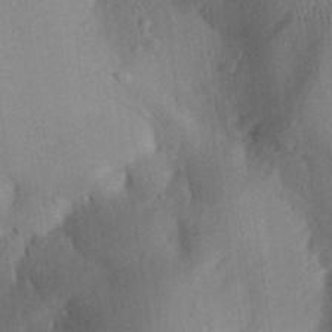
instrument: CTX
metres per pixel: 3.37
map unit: Aa
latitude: 29.8772
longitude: -144.2711
